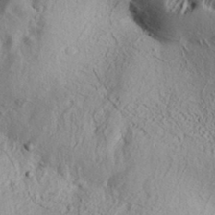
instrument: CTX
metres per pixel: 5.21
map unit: Aa
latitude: 32.5924
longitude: -135.0836
